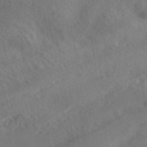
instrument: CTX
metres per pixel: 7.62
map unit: ANa
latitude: 42.0633
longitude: 53.1242
